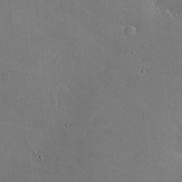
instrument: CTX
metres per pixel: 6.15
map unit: lHvf
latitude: -9.7289
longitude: -100.1578
